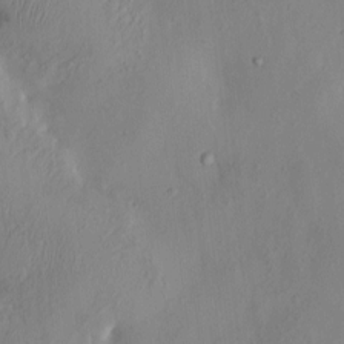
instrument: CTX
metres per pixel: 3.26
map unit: HNhu
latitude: 3.7071
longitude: -5.0458
